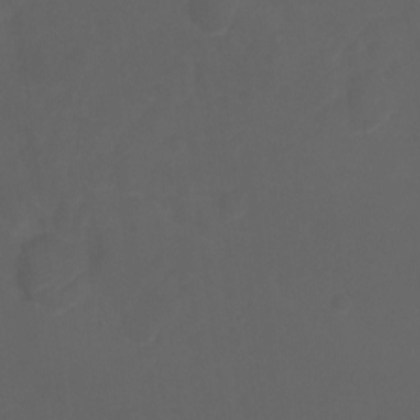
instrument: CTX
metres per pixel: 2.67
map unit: Ht
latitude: -9.7666
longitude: -35.6316
